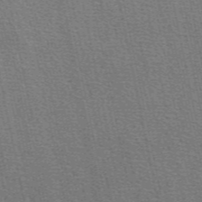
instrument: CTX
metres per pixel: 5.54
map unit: eAb
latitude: 49.6694
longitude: 114.1983
